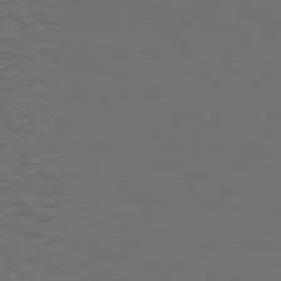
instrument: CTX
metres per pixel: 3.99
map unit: Hpe
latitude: 74.2712
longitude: -130.8569
